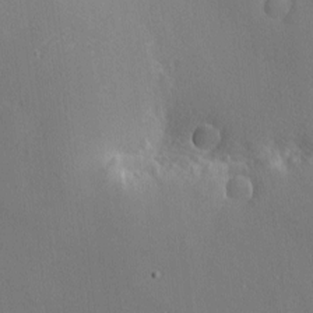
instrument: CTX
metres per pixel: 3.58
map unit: Nhu
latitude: 0.0822
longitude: -78.3656
